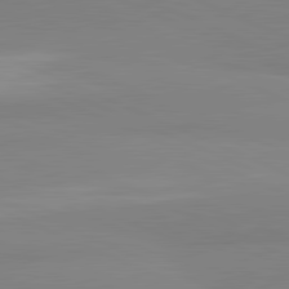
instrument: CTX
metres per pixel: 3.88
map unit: lApd
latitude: 82.0255
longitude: 178.6140
